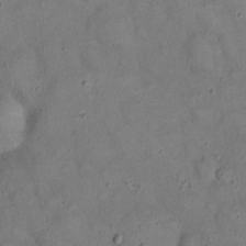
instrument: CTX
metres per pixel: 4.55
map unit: eHh
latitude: 20.1200
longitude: -60.1389
